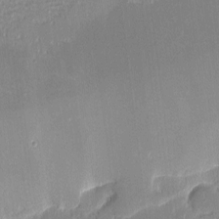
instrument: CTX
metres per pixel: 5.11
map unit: eHh
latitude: -2.4251
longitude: -84.4034
